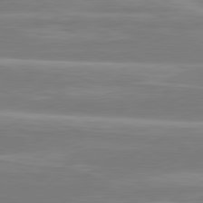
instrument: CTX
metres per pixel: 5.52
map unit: lApd
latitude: 81.0080
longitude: -131.1593
